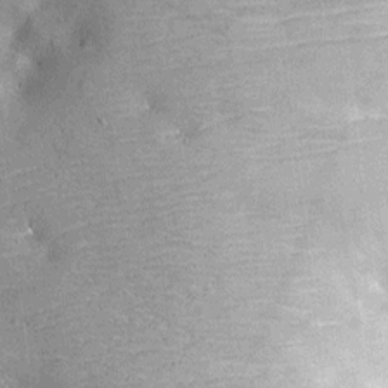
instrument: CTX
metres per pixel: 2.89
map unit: Nhu
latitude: -12.6330
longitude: -23.8205
